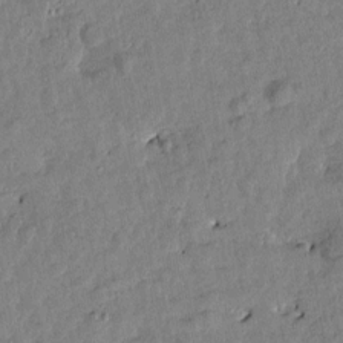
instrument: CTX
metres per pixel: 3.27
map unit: Htu
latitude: 1.2348
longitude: -179.5371
